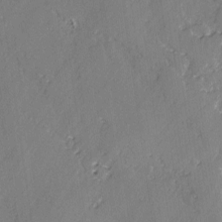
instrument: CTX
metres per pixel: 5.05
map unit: lAvf
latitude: -2.7463
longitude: -107.4615
